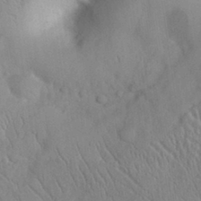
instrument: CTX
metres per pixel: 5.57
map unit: eHh
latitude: 30.4601
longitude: -70.2900
